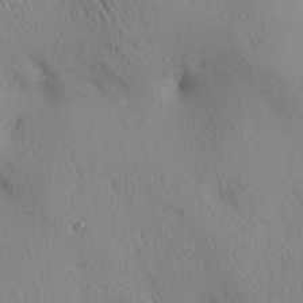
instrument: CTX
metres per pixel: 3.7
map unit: lAa
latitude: 4.4601
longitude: -117.0836
